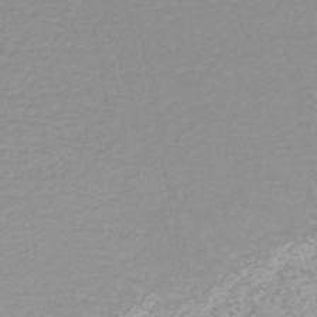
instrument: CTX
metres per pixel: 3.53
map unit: HNhu
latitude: -46.7841
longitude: 103.4454
